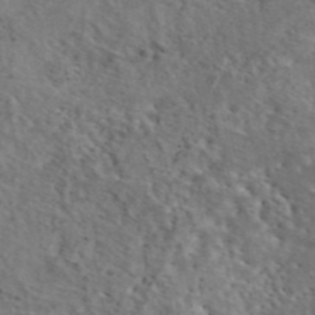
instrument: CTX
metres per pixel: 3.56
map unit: eAb
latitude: 45.0080
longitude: 113.6911
